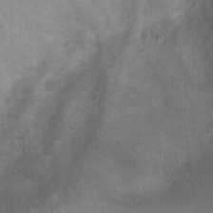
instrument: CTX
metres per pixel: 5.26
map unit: Ht
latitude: 3.6694
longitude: -19.9150
